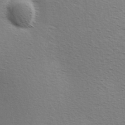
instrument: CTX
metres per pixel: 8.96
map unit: Hve
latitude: 2.6490
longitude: -124.2333
